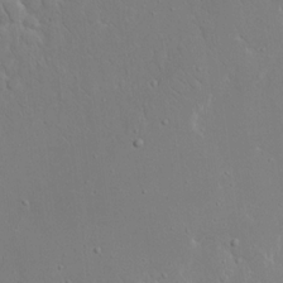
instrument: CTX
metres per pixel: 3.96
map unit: eHh
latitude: 17.4237
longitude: -71.6316
